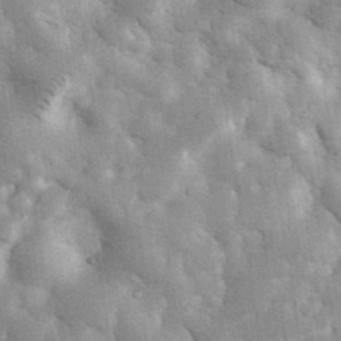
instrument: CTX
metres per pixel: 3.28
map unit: eHh
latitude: 34.8758
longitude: -68.2334
